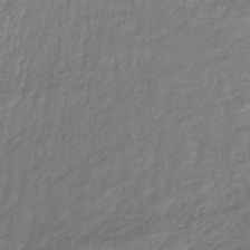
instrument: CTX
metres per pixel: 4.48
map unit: HNb
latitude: -49.1998
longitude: 58.6896
